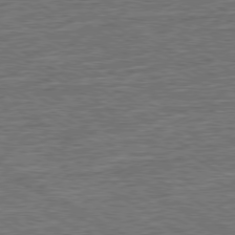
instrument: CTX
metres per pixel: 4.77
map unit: Ap
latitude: -79.9745
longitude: -53.8961
